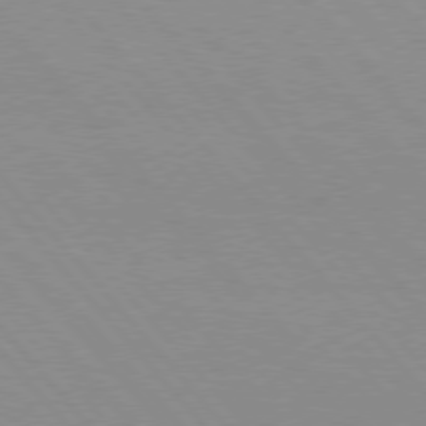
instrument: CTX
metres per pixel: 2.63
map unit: Hpe
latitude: 76.3089
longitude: -153.7072
